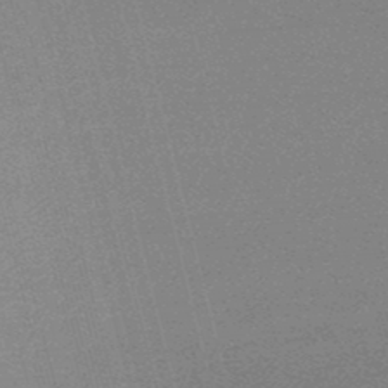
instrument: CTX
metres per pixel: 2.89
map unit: lHb
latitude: -48.0661
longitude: 67.8044
